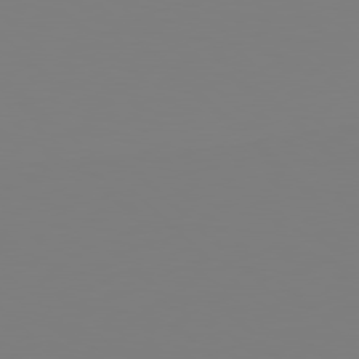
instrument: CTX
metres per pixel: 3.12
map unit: Hpe
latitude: 78.8191
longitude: -167.2159
